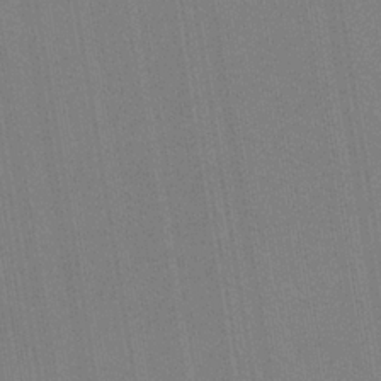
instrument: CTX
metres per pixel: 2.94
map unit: HNb
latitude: -34.1984
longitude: 54.8786
